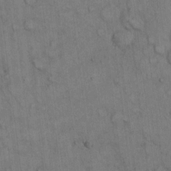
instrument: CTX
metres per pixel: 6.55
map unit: Hto
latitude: 10.4790
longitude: -60.9702
